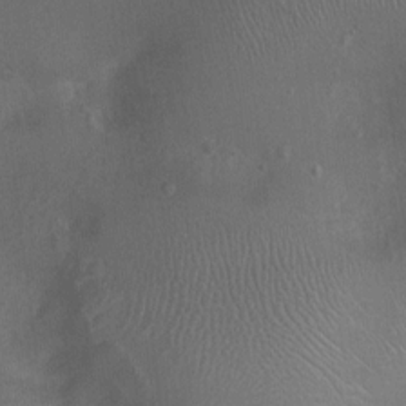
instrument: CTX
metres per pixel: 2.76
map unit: Ht
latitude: -3.7099
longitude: -15.7828
